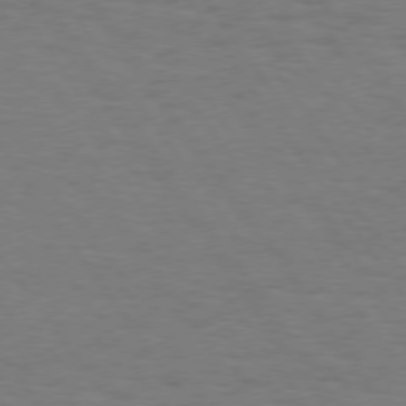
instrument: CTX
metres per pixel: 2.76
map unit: Hpe
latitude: 74.6679
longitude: -140.6679
